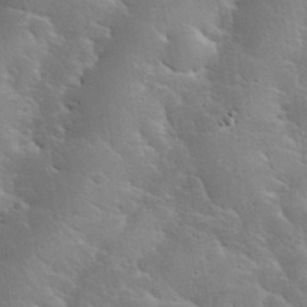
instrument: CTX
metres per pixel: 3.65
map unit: eHh
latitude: 36.0633
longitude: -67.4993
